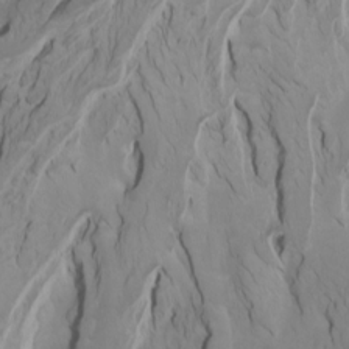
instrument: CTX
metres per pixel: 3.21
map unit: Htu
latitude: -7.4643
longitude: -65.6505
